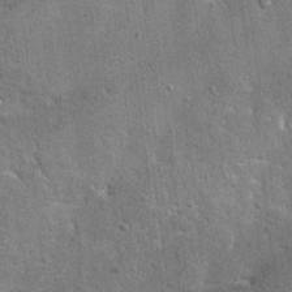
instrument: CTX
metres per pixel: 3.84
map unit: Hto
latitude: 11.8017
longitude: -36.2900
